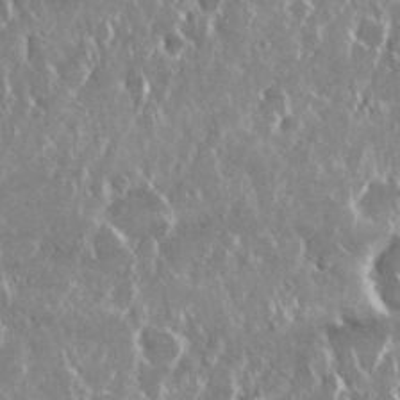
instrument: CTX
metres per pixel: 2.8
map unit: Nhu
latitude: 29.0269
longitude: -62.1956
